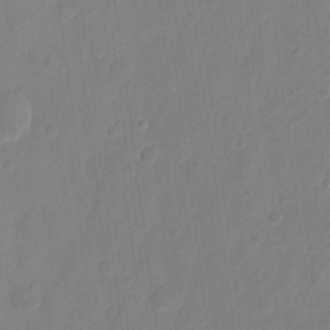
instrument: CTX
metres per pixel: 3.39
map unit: eHh
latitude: 8.0633
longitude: -74.0255
